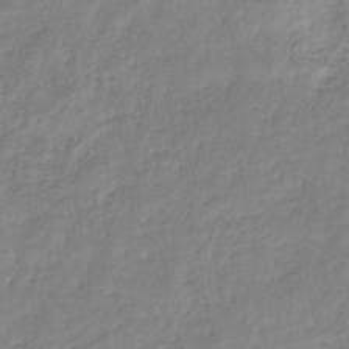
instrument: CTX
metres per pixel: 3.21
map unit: eHb
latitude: -32.0472
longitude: 74.4251
